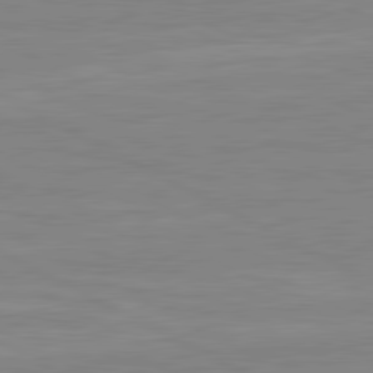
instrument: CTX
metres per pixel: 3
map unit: lApd
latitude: 80.9136
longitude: 170.9542
